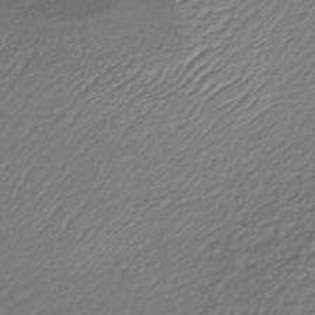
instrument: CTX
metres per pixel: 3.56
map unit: lHb
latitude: -35.7100
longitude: 68.1983
